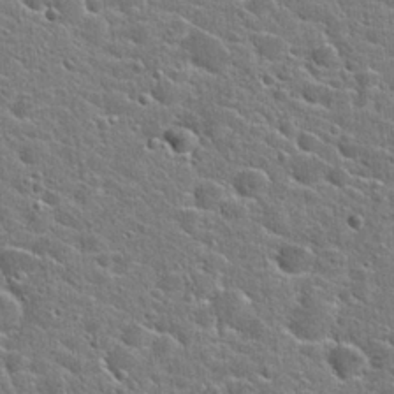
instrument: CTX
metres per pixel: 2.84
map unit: Hto
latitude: 24.3845
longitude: -44.4412
